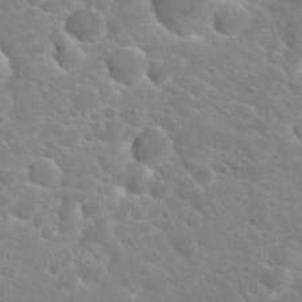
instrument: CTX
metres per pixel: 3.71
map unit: Hto
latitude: 21.9339
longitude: -39.1592
